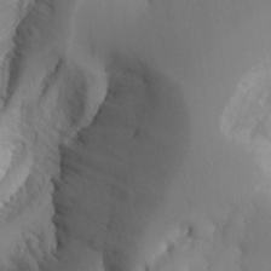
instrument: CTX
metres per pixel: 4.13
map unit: Aa
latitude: 25.3481
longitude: -131.2537
